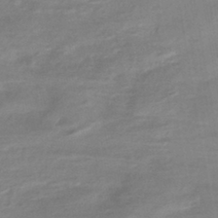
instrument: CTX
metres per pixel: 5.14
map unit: HNhu
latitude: -41.8422
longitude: 91.2376
